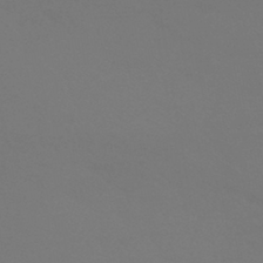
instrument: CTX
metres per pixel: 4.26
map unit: HNhu
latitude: -43.4076
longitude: 93.8800
